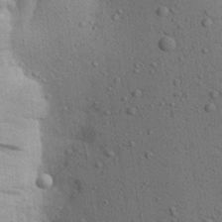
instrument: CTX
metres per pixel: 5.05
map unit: Aa
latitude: 23.1025
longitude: -144.8191
